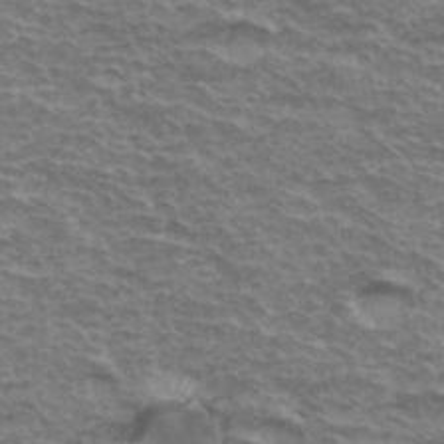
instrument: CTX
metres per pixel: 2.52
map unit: Hto
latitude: 36.8002
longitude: -43.9906
